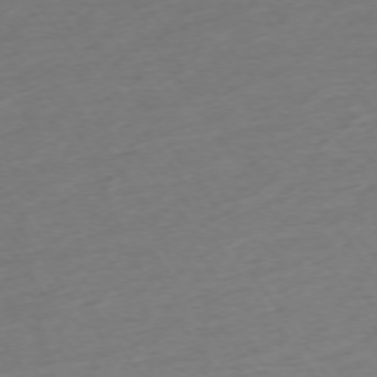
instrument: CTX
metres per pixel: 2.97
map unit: Ap
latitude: -74.5196
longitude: -80.7435
